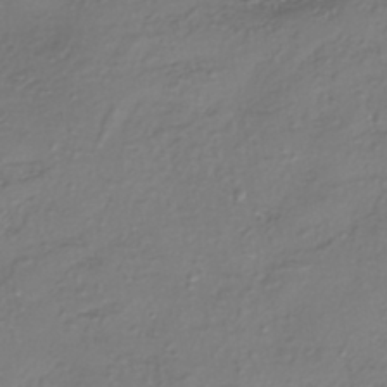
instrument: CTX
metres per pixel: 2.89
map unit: eHh
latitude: -42.5573
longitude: 122.0850
